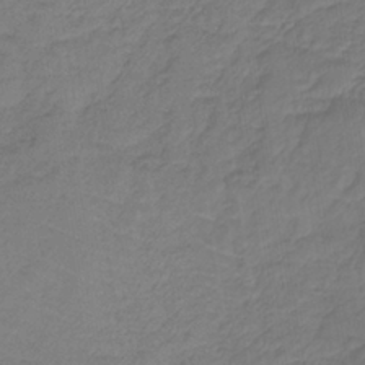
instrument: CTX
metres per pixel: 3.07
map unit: lHb
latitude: -38.1795
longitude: 71.0487
